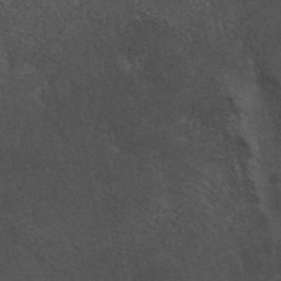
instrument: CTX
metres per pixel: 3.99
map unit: ANa
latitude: 41.3103
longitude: 53.8611
